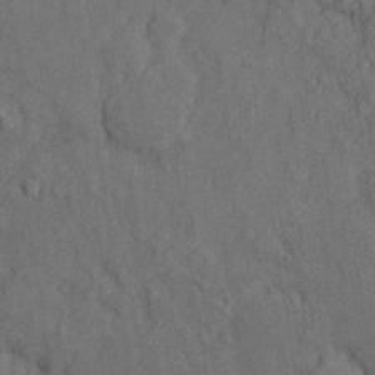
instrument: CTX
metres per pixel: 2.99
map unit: Htu
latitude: -7.1431
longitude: 155.7099
